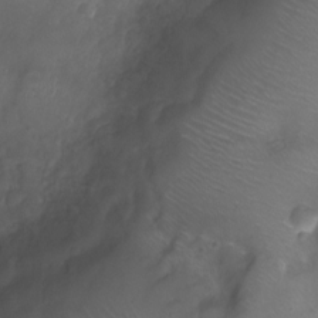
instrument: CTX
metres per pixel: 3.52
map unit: Ht
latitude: -7.5210
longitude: -18.6301
